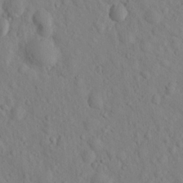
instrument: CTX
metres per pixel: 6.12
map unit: lHvf
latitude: 14.9892
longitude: 177.8989
